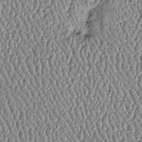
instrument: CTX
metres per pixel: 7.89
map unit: Htu
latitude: -6.2172
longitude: 156.7652
